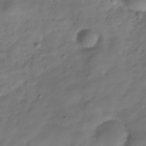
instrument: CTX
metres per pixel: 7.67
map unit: Hve
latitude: -31.9745
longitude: 91.5399
